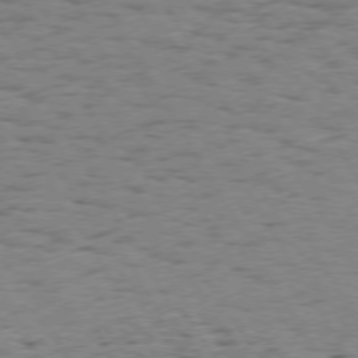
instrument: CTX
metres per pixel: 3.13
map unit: Hpe
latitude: 73.7450
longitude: -135.6694
